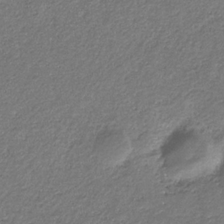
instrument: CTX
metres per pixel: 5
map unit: eHb
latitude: -31.2376
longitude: 69.4265
